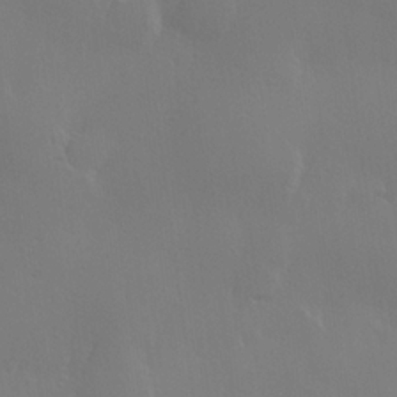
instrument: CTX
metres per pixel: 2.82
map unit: Hve
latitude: 22.7813
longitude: 145.7289
